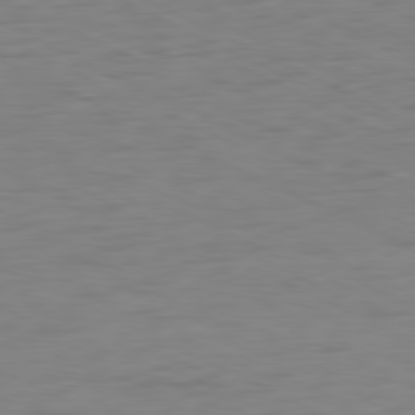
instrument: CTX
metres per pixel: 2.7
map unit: Ap
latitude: -81.1242
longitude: -60.9136
